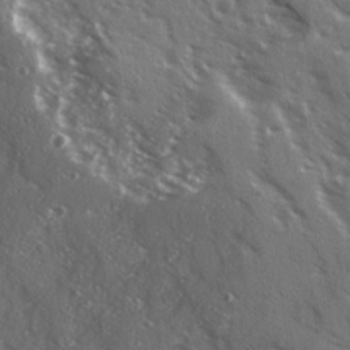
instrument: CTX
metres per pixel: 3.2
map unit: Ave
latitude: 15.5938
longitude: -130.7625
